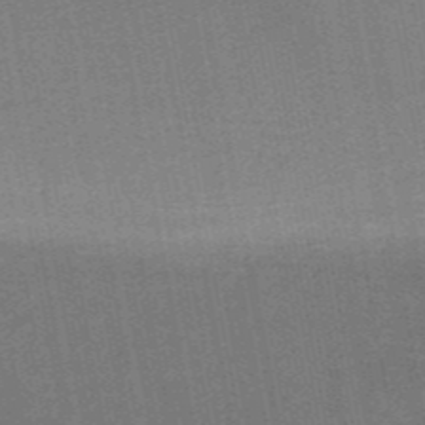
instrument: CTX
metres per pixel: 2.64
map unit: HNb
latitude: -52.3684
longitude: -48.3845
